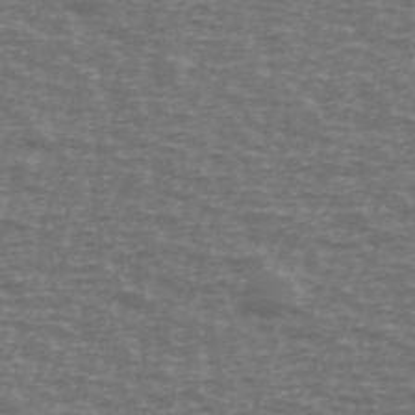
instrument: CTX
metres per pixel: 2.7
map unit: Ave
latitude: 38.8569
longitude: -113.0647
